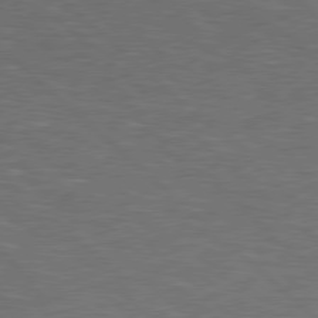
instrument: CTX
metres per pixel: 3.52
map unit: Hpe
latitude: 78.1578
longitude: -153.5560
